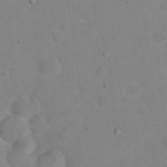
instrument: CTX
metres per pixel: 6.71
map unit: Hto
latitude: 17.8394
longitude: -39.4237
